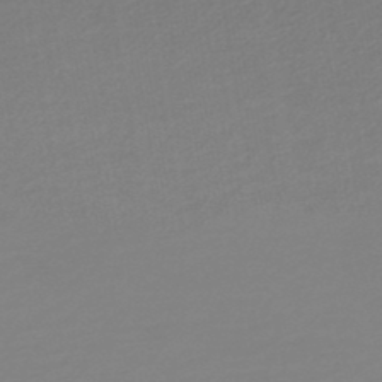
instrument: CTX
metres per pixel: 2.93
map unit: lHb
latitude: -45.0864
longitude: 59.3887
